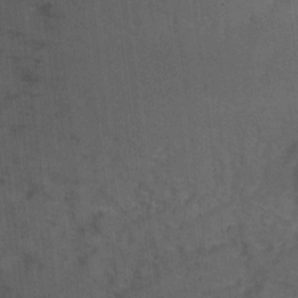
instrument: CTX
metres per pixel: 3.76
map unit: Nhu
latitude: 2.6490
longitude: -17.7638
